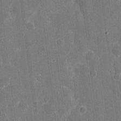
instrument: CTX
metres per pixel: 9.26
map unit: eHh
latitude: 6.1011
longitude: -67.9717
